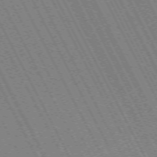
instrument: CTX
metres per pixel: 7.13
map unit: Hpe
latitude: -71.3699
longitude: 9.5777
